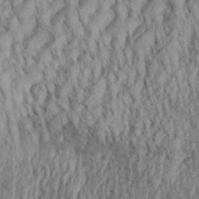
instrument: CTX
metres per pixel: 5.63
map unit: Aa
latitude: 29.8205
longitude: -138.2333
